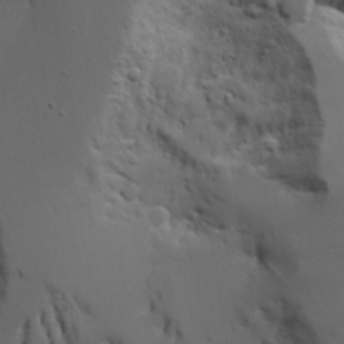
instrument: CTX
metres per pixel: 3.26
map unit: Aa
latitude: 19.7827
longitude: -125.9150
